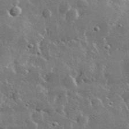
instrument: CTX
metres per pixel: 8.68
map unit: lHvf
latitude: 33.0081
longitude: -90.7435
